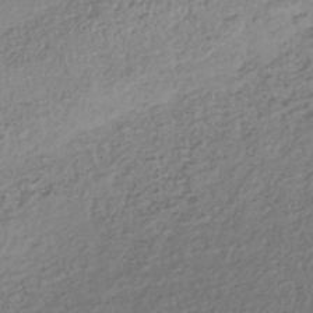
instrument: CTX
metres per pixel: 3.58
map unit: lHb
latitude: -38.7274
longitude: 68.1794
